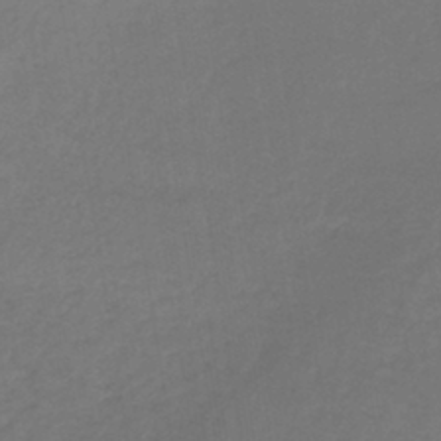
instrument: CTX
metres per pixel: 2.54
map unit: lHb
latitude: -41.6155
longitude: 64.0472
